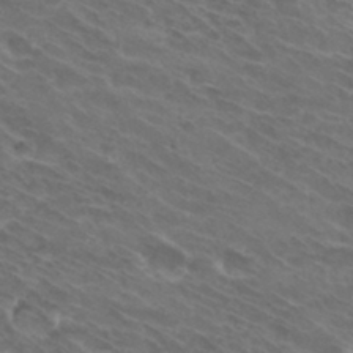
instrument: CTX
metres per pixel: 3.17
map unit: Hto
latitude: 32.0255
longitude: -44.0255
